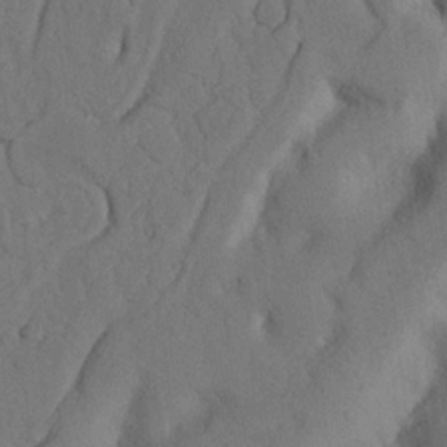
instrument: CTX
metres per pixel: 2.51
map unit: Nhu
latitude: 20.4412
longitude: -75.5560
